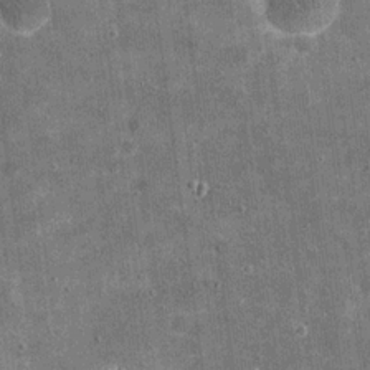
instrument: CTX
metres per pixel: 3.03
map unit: eHh
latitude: 20.4412
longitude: -65.5182
